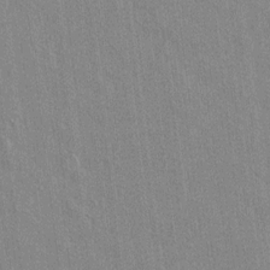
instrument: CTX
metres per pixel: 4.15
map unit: lAvf
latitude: 7.6694
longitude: 166.6518
